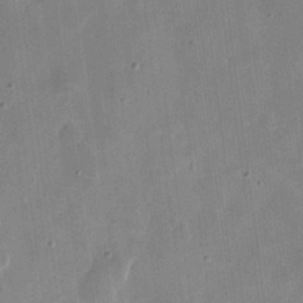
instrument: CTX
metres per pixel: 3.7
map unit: eHh
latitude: 10.4790
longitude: -68.6869
